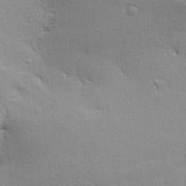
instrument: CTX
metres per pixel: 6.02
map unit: Aa
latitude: 29.7260
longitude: -134.7624
